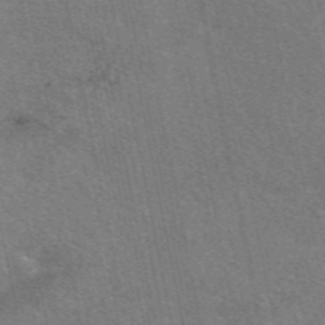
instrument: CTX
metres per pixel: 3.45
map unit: eAb
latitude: 50.7057
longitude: 112.3495
